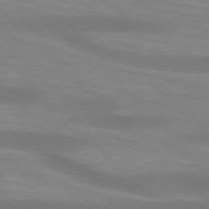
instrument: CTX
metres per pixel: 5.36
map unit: lApd
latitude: 73.8773
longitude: -54.2711
